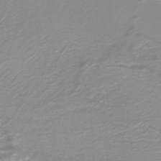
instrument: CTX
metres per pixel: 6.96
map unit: lHb
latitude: -40.1039
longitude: 52.7274
